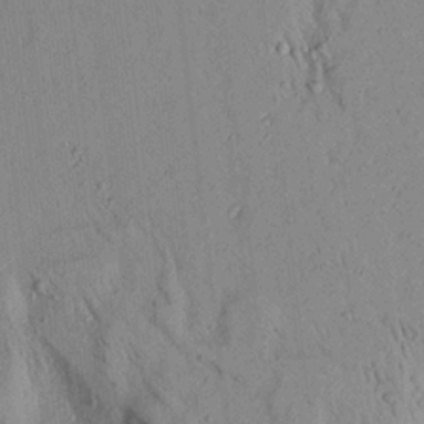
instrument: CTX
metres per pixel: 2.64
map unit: Aa
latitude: 19.3481
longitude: -147.4427
